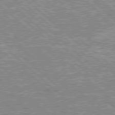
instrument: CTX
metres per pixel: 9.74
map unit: Hpe
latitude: 78.0822
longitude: -159.4238
